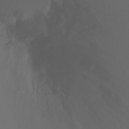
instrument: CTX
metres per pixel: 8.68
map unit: Ht
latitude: -2.5195
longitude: -27.5938
